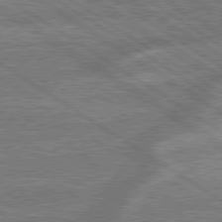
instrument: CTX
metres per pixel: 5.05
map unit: lApd
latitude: 79.3482
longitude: -165.5560
